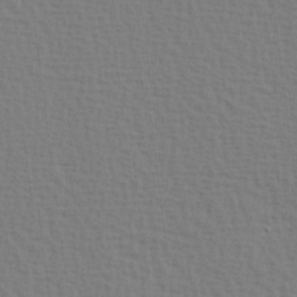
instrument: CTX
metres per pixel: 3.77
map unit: Hve
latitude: 2.2711
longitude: -125.5749
